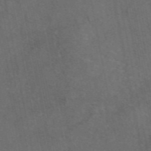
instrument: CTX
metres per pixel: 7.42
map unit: eAb
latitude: 46.8002
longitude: 108.4629
